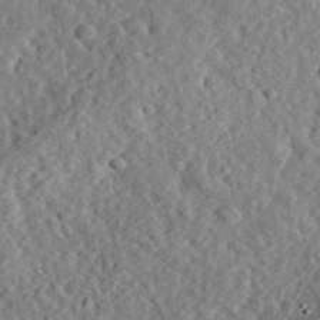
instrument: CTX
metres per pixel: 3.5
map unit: eHh
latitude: 36.7813
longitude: -78.9136
